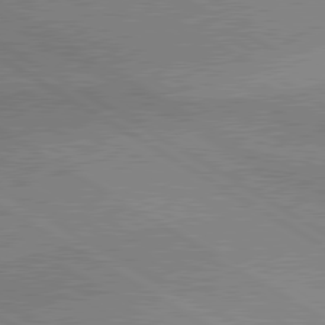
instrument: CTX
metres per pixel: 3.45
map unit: lApd
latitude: 80.3278
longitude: 164.5196
